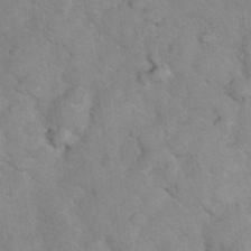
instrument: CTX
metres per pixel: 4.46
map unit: eHh
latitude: 37.3671
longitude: -66.1955
